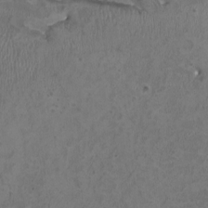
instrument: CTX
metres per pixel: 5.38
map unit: HNhu
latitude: 2.8002
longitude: -4.0255
